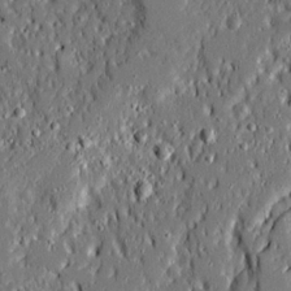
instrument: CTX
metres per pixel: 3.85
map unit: Ave
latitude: 20.8002
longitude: -127.7828
